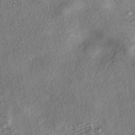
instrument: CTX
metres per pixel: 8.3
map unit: eHh
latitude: -41.8800
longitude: 121.4454
